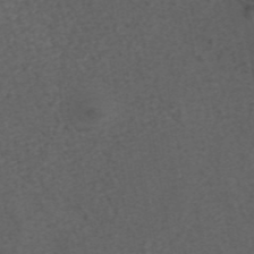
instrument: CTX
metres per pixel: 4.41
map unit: eAb
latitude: 43.6316
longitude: 105.9745
